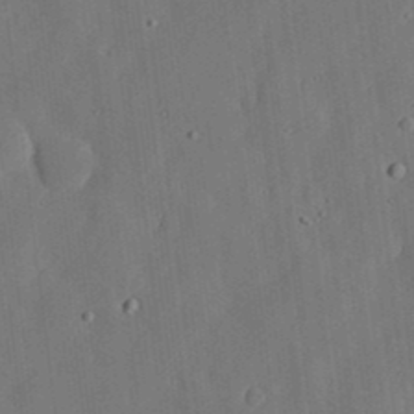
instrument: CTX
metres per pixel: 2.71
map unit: lHvf
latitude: 19.0836
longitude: -113.0458
